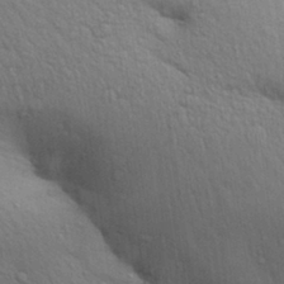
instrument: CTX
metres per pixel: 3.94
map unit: Aa
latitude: 29.7638
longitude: -147.6883
